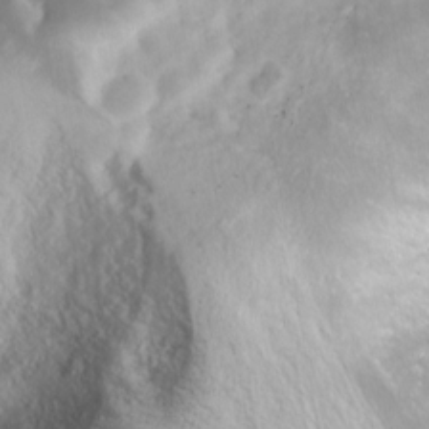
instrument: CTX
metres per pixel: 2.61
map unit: Ave
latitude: 10.9703
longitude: -104.1578
